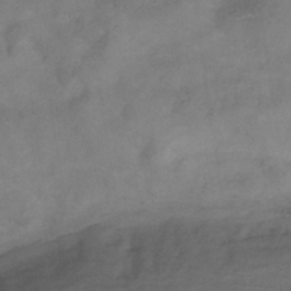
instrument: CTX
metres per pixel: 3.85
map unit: Hve
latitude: -35.4454
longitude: 88.0661
